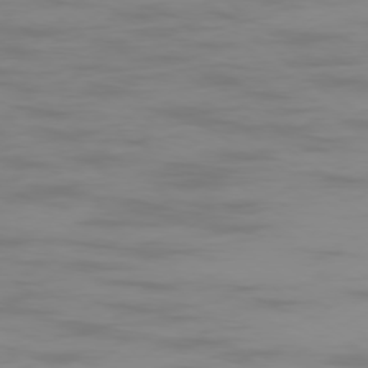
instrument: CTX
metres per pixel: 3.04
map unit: Ap
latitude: -78.1228
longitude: -94.6491
